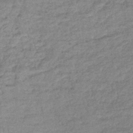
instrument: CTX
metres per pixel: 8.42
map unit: lHb
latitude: -41.6344
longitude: 66.7274
